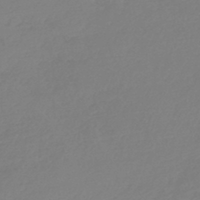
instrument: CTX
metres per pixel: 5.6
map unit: lHb
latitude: -44.6707
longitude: 71.1620
